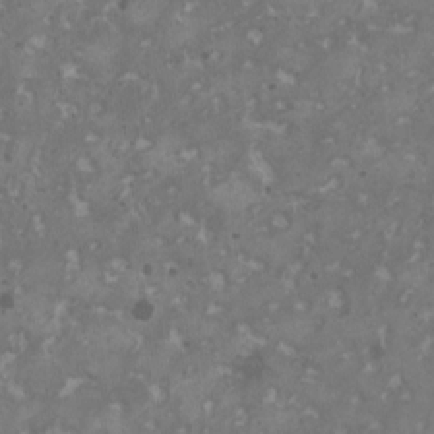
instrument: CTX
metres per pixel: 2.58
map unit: HNhu
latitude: 1.0269
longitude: 7.0864
